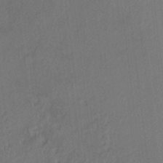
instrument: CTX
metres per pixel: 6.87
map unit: HNhu
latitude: 5.1970
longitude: 13.7100
